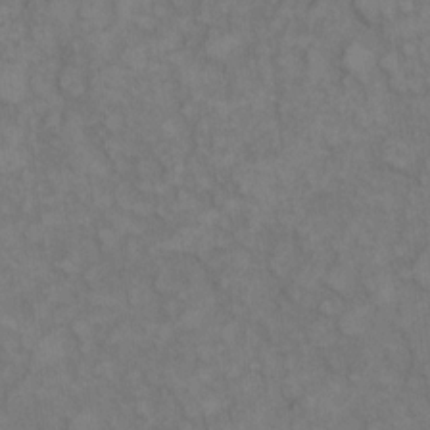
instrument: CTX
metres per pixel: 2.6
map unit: eHh
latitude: 9.0081
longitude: -63.1215
